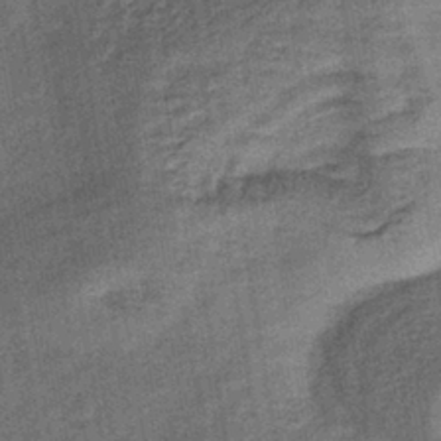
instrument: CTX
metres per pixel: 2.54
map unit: lHb
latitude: -39.7856
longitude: 74.2929
